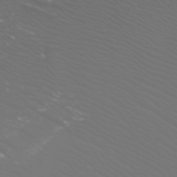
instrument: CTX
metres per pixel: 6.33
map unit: Htu
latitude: -5.8989
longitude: -74.0255
